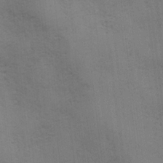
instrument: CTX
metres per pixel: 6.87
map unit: Ave
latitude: -7.4265
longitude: -120.6113
